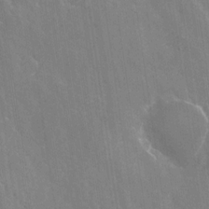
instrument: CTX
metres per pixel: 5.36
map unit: Nhu
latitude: -29.3510
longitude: -80.1200
